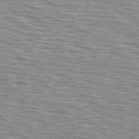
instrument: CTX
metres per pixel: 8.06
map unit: lApd
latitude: 76.6490
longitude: -61.7260
